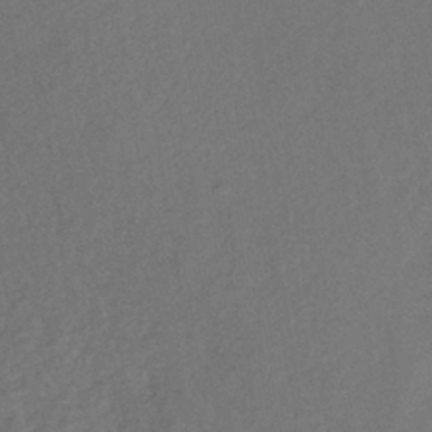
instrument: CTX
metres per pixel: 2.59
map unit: lHb
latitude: -39.7667
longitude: 69.0675
